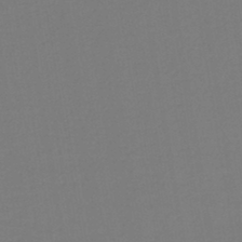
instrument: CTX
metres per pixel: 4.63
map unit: lHb
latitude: -42.9919
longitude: 74.8786
